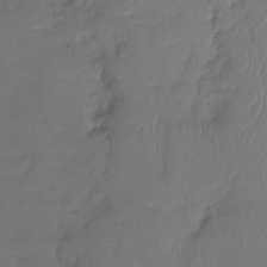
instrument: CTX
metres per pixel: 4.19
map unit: Ht
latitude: -14.3873
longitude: -50.7435
